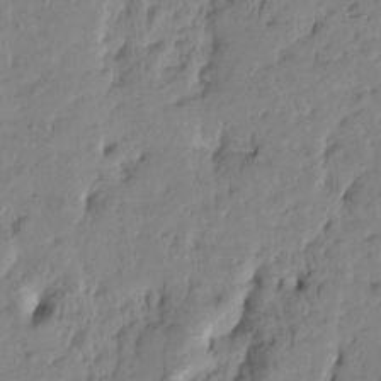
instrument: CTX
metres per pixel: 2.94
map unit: Htu
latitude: -1.8045
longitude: -175.4238
